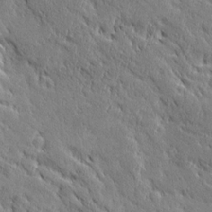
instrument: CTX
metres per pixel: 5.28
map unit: Ave
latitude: 20.3468
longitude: -136.1389
